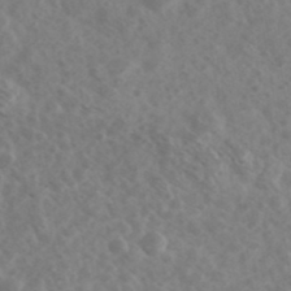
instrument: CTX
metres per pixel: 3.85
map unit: Ave
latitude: 38.9514
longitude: -106.5546
